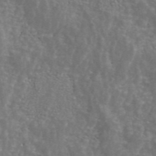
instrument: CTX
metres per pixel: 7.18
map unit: ANa
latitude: 44.6301
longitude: 23.8800
